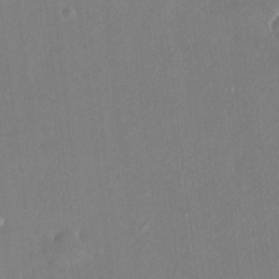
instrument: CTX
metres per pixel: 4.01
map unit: HNhu
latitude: 7.5560
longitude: 3.6910
